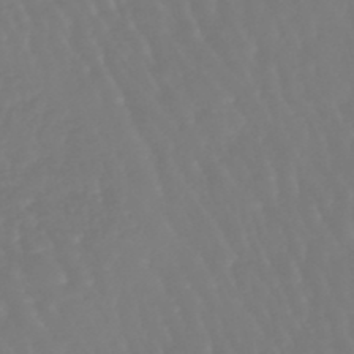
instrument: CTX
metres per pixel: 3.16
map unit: eHb
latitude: -46.2928
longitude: 79.6910
